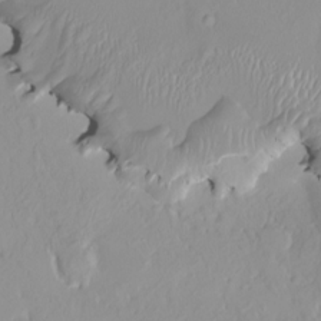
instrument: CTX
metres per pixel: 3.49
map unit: HNhu
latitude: 3.7449
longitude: 7.7288
